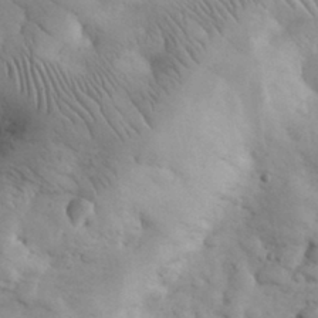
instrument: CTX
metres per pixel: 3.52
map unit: eHh
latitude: 31.6127
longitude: -68.2712
